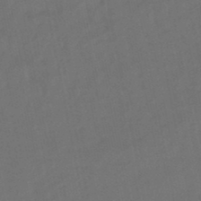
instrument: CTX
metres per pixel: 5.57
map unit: eHb
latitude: -47.4643
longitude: 81.1242
